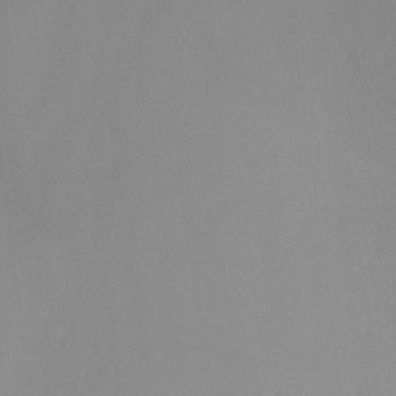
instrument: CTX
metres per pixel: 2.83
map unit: Nhu
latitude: -12.9731
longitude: -60.4790
